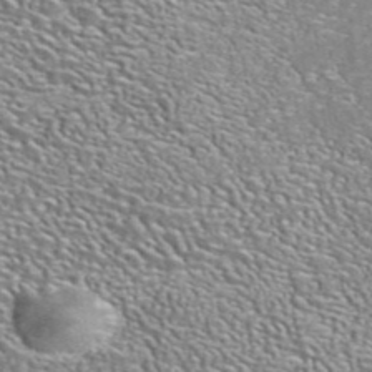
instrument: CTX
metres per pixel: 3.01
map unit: eAb
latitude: 42.5735
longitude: 105.5399
